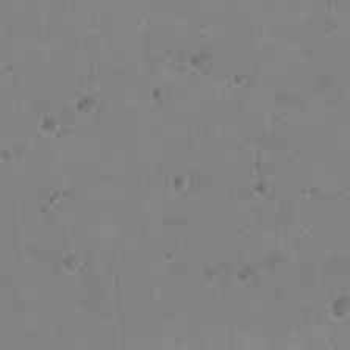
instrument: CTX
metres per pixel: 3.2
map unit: Nhu
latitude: 17.8394
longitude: -29.8772
